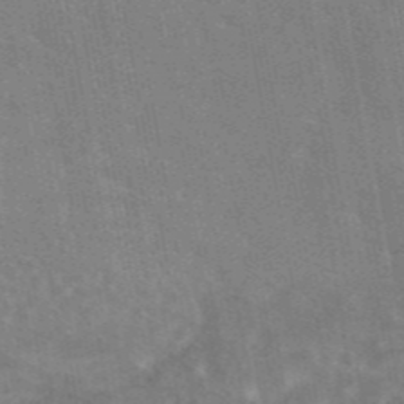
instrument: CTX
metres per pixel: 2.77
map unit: eAb
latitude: 45.4237
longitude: 122.3873
